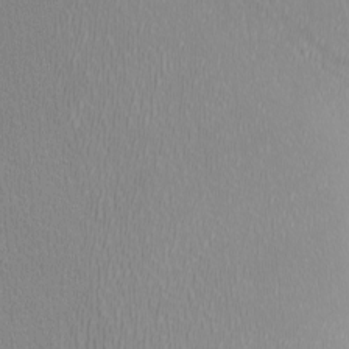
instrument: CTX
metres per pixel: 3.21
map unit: Htu
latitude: -6.7463
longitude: -70.1200
